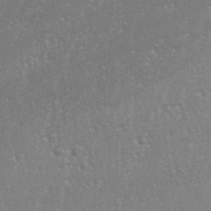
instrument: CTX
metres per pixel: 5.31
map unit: eHh
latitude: 34.0255
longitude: -132.3845
